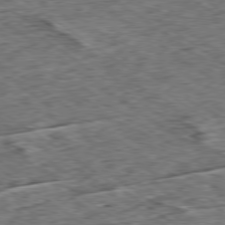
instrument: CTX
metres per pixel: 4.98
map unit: Ap
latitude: -79.5021
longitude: -85.5938
